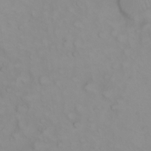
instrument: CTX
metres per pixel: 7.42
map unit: eHh
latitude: 22.8002
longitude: -61.6694
